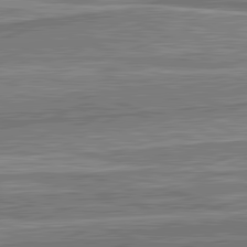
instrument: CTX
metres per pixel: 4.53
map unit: lApd
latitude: 82.1011
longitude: 167.5399
